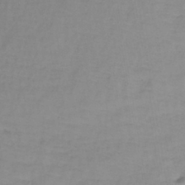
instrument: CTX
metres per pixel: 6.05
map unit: lHb
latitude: -38.5007
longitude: 72.0283
